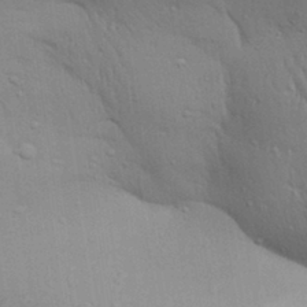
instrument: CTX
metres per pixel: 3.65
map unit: Aa
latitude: 30.6491
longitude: -145.6883
